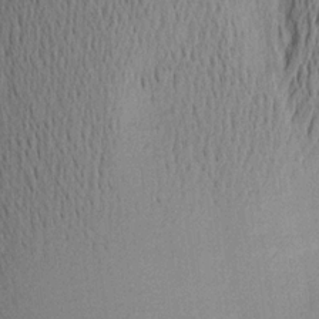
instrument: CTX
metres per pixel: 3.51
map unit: Aa
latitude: 19.6316
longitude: -144.4979
